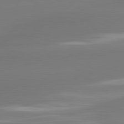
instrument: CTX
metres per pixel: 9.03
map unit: lApd
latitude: 81.6127
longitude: -162.8002
